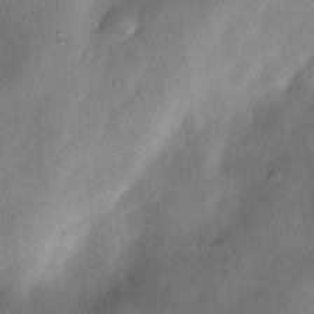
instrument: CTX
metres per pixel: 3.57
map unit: Nve
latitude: -23.0298
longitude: -138.8380
